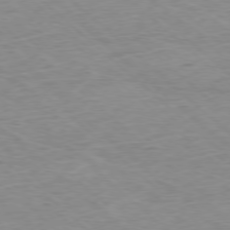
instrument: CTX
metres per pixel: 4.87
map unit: Ap
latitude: -77.7478
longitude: -93.5560
